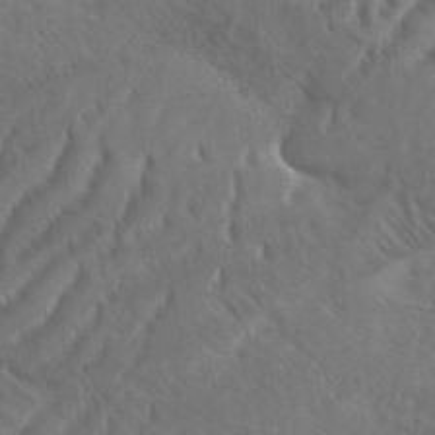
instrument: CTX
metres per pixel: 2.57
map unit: eHh
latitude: 36.8758
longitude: -138.0255
